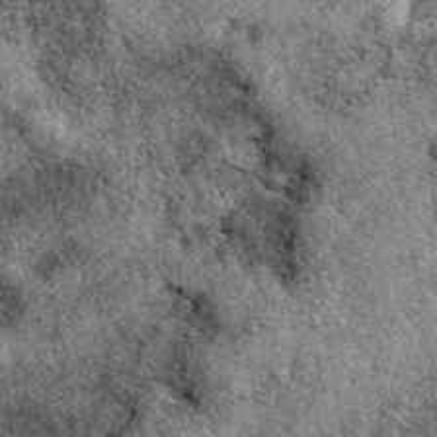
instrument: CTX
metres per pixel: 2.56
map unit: eAb
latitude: 39.5371
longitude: 110.8030
